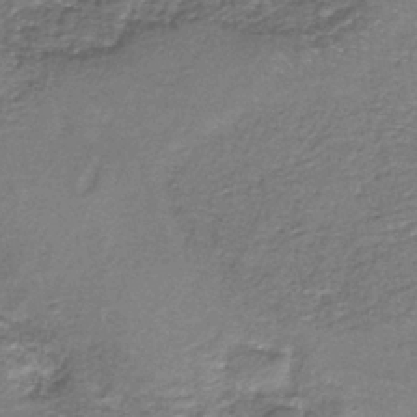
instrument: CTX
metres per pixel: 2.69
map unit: eAb
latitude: -37.9178
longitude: 51.3510
